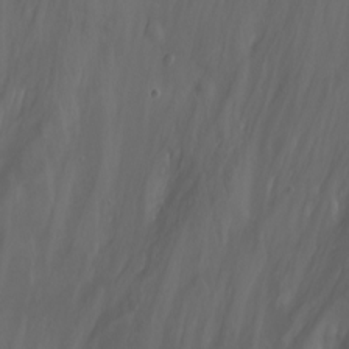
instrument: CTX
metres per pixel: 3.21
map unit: Nhu
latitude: -6.6329
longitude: -77.0647
